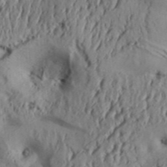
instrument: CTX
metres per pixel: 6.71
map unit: Aa
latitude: 32.9325
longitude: -136.3279
